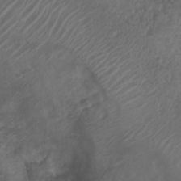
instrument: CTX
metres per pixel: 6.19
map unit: Nhu
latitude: 7.0836
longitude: -21.3481
